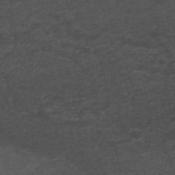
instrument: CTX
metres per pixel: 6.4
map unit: ANa
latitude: 42.1389
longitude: 28.0094
